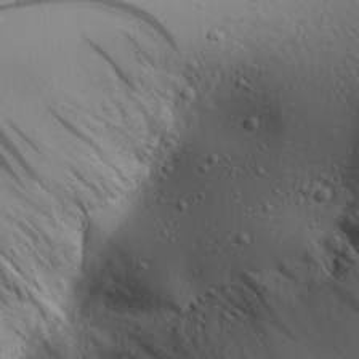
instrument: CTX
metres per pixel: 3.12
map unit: Aa
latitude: 19.3481
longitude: -141.3670
